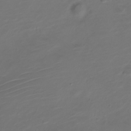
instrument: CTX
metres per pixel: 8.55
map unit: Nve
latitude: -20.6896
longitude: 105.7288
